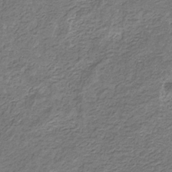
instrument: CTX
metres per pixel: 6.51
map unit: eHb
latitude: -30.8975
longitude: 69.7099
